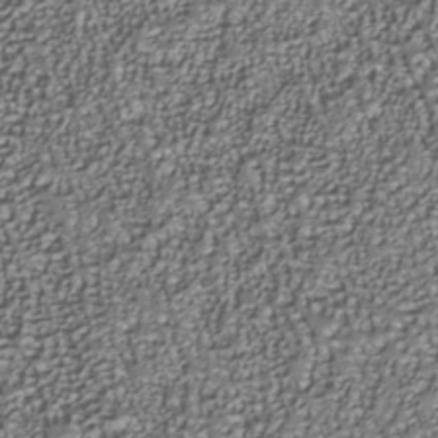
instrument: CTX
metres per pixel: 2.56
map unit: Nhu
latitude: -37.7666
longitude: -81.6883
